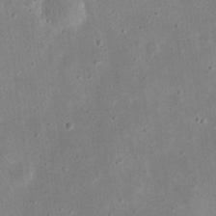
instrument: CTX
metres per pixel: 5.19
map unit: eHh
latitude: 23.4426
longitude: -67.7449
